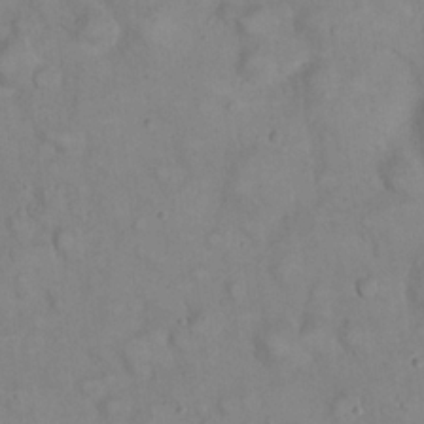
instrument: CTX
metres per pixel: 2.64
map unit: eHh
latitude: 22.1200
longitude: -61.9150
